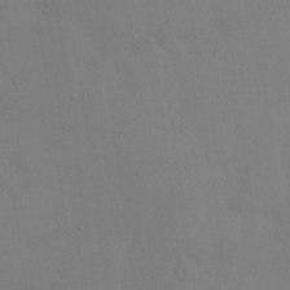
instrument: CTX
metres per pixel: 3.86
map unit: Nhu
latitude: 19.5371
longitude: -73.6883
